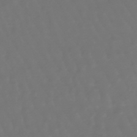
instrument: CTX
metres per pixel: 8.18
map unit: lHb
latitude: -47.6344
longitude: 79.5588
